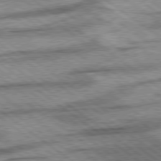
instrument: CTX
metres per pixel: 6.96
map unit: lApd
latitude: 78.5924
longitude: -52.8380
